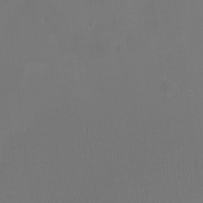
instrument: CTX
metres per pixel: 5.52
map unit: Nhu
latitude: -16.5952
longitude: -57.0269
